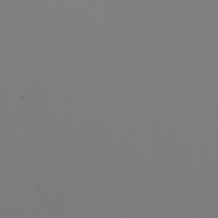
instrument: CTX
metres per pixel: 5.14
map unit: Aa
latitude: -7.3887
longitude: -79.0648
